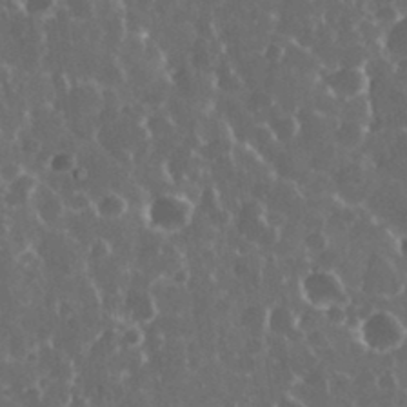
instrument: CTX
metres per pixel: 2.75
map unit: eHh
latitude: 33.5938
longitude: -60.1955
